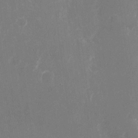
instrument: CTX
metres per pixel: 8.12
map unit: Nhu
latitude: -23.3132
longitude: -72.3468
